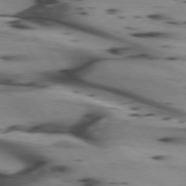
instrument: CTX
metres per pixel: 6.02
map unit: lApd
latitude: 75.0836
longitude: -64.4223
